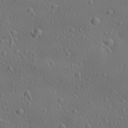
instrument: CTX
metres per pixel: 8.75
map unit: lAa
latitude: 22.7624
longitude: -137.8773
